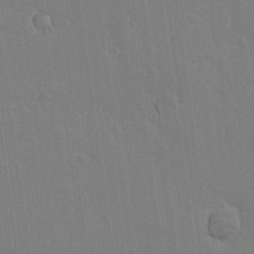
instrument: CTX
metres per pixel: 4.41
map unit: lAvf
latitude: 14.3279
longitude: -126.8002
